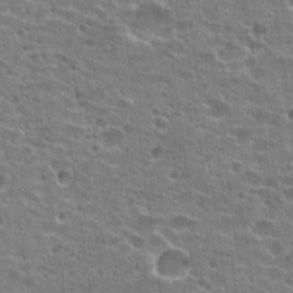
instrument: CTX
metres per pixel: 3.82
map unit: Hto
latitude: 23.4804
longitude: -43.1970
